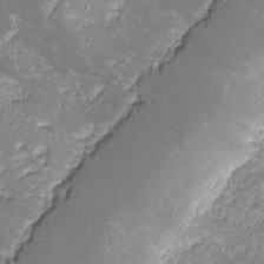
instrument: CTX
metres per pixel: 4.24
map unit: lHvf
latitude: -13.8800
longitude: -102.1578
